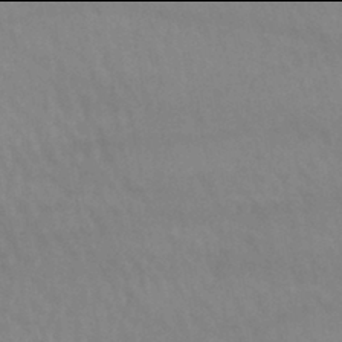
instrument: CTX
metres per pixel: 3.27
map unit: lHb
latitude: -42.0094
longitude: 67.0486
